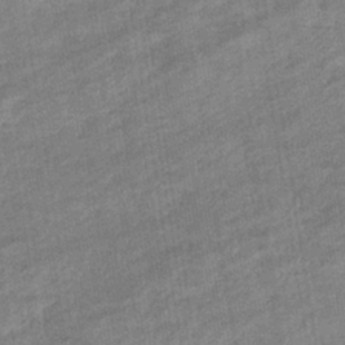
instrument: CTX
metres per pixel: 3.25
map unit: eHb
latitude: -36.8974
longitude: 77.6722
